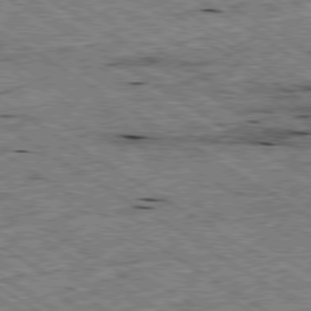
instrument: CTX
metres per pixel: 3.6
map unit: Ap
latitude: -79.5588
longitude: -79.9339
